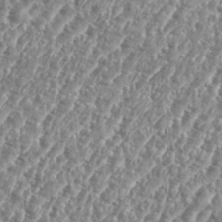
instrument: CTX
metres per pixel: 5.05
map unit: eHh
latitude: 35.4615
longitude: -135.1214
